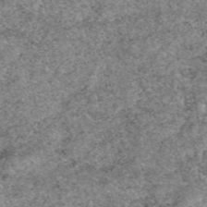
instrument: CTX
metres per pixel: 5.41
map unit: eAb
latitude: 49.4615
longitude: 108.1606
